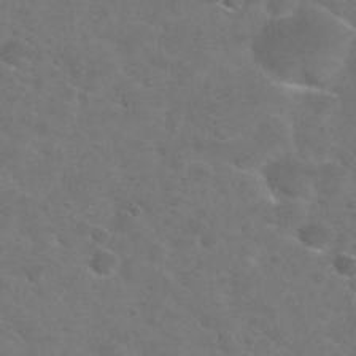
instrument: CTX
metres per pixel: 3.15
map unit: Nhu
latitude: 28.8380
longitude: -48.4412
